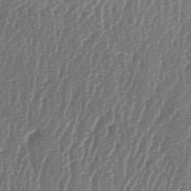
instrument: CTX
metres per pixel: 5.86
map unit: lAa
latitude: -6.3873
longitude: -129.6316
